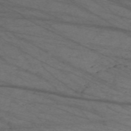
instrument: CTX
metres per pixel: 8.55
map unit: Nve
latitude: -59.5588
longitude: 61.6533
